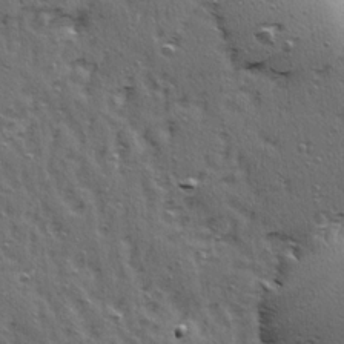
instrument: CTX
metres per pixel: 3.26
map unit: Ave
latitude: 15.6316
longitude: -104.6680
